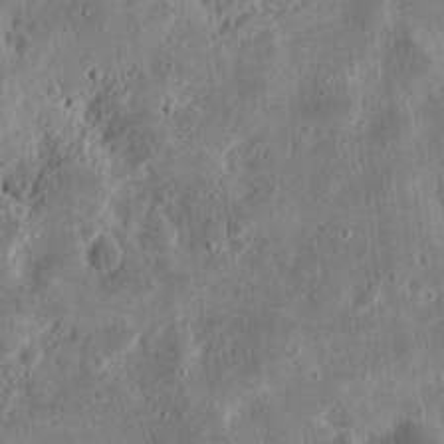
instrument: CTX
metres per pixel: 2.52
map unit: eHh
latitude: 12.1011
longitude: -73.8584
